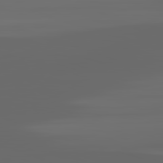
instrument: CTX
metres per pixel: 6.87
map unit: lApd
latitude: 82.9135
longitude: -137.1215
